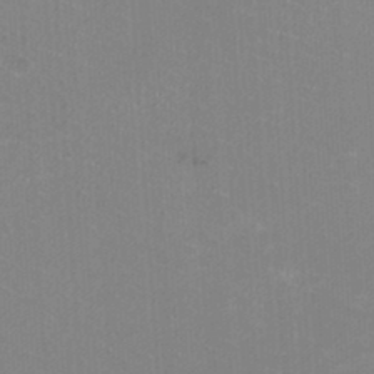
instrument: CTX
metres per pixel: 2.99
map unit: HNhu
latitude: -1.8423
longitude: -1.8394
